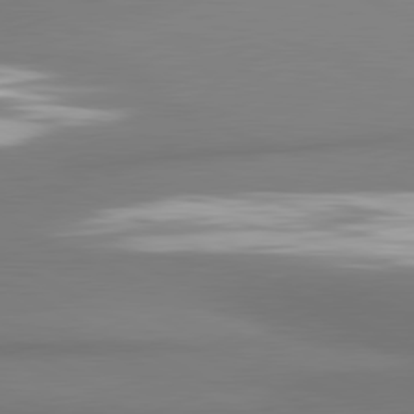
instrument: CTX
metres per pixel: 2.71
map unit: lApd
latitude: 81.1403
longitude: 177.0486
